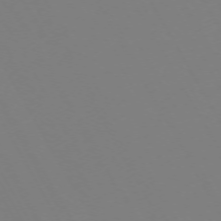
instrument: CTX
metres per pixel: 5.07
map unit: Hpe
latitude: -72.8219
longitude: 10.1795
